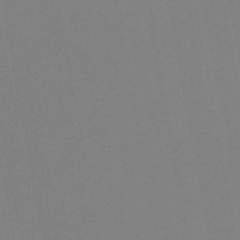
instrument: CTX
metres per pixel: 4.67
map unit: HNb
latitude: -46.3117
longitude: 55.7289
